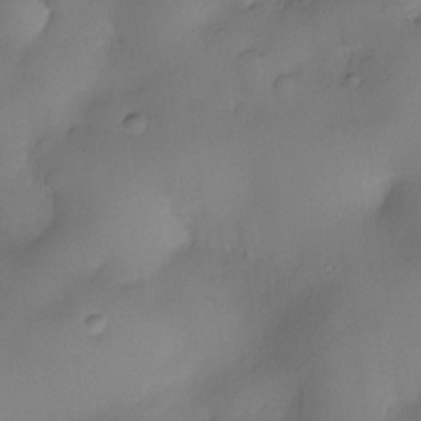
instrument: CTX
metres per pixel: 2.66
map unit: eHh
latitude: -23.1620
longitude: 15.2754
